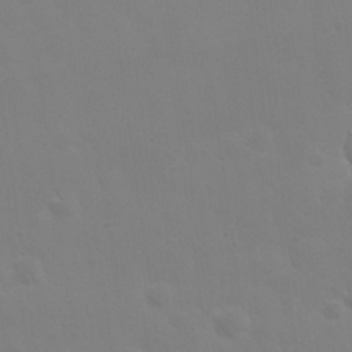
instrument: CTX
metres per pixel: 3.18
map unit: eHh
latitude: 25.9528
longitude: -65.8394
